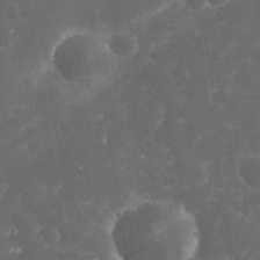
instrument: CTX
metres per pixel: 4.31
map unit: eHh
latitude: 33.4049
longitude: -63.6505
